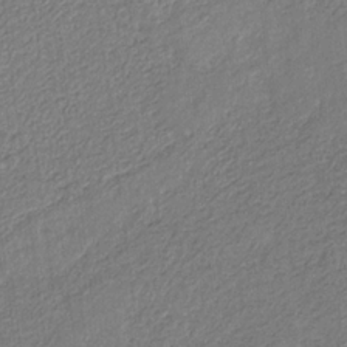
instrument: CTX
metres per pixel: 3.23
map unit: eHb
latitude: -29.7100
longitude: 65.9745
